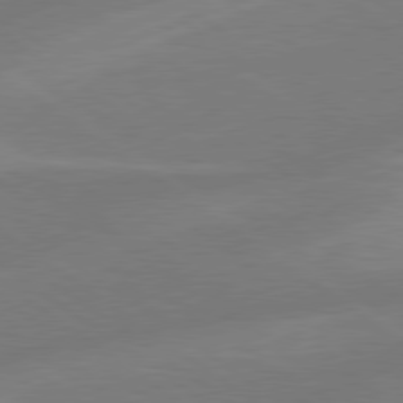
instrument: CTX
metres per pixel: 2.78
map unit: lApd
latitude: 79.0459
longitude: -142.5357
